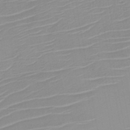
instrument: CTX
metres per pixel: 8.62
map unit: HNb
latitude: -45.7289
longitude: -43.5749
